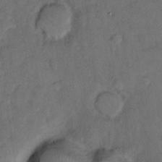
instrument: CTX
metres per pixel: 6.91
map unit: Hto
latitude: 10.9514
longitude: -61.8394
